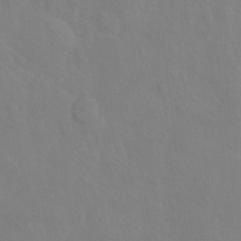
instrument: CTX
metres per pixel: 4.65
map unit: Hto
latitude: -7.1809
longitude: -37.9717
